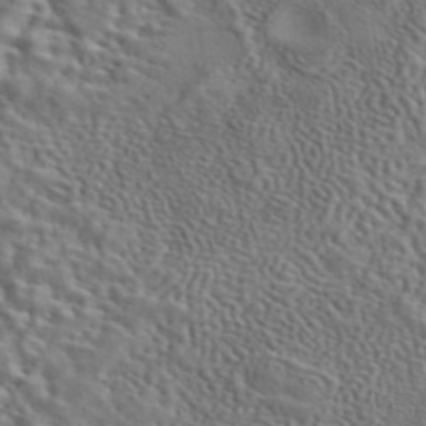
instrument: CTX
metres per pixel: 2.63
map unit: eAb
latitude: 43.0836
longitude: 112.8408
